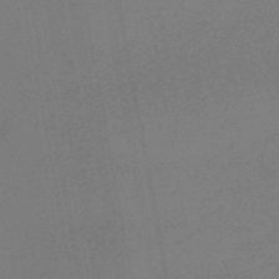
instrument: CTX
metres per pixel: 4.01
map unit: lHb
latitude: -47.1809
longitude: 72.0094
